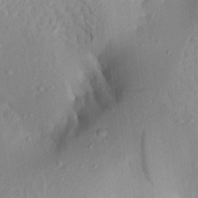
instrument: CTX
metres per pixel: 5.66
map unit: Aa
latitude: 21.9339
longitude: -149.7828
